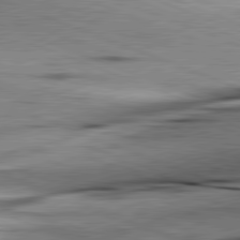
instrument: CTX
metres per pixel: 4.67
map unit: lApd
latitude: 81.4237
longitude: -151.1403
